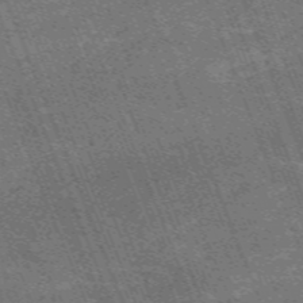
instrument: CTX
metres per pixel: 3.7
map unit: HNb
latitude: -54.6519
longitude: -48.4790
